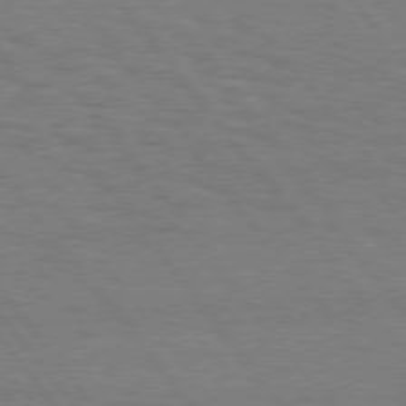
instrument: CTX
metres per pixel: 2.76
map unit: Hpe
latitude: 75.7450
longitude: -136.8002
